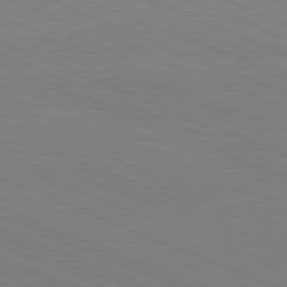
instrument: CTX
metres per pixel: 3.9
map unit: Hpe
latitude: -81.7667
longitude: 16.7464
